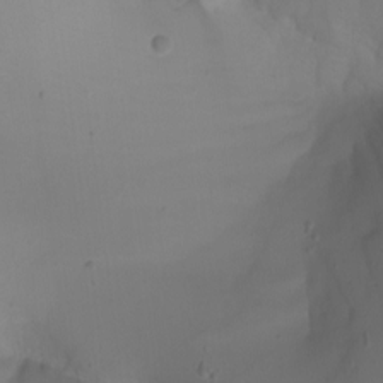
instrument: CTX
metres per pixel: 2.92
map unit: Nhu
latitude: -7.1998
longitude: -81.1214
